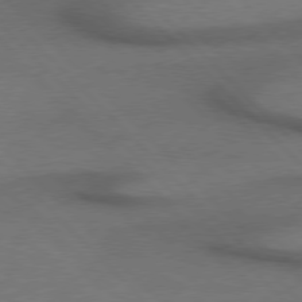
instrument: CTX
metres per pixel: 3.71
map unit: Hpe
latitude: 76.9513
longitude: -156.0255
